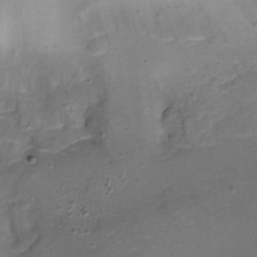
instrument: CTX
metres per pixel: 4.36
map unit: Aa
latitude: -8.1795
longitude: -71.8394
